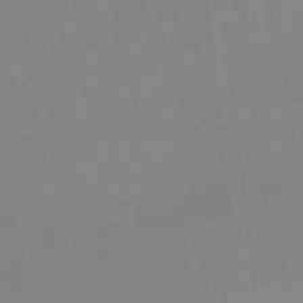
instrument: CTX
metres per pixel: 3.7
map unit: lHb
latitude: -48.2551
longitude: 81.2187
